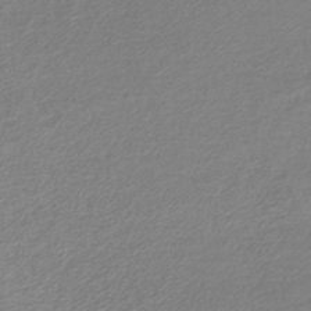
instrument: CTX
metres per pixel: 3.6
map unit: lHb
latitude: -45.0486
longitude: 58.9541
